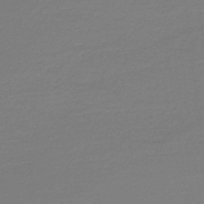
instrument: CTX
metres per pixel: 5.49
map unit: HNb
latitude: -37.4832
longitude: 55.0487
